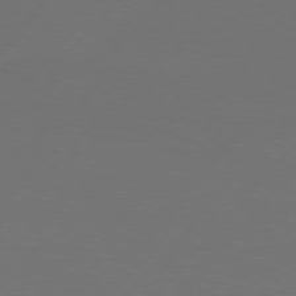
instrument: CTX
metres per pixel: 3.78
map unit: Hpe
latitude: 76.7624
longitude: -138.3656
